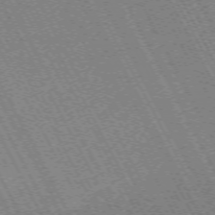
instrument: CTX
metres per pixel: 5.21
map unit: Hpe
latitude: -71.3132
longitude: 9.8989
